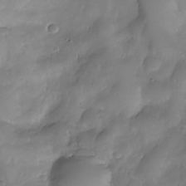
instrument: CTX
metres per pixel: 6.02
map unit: Nhe
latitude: -34.1228
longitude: -146.1956
